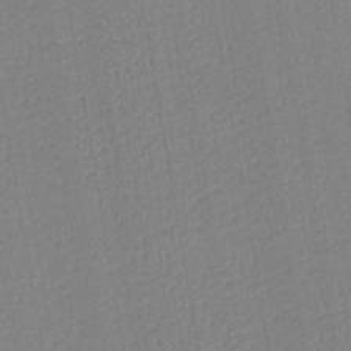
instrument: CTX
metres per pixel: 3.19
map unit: lHb
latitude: -41.8422
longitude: 61.0298
